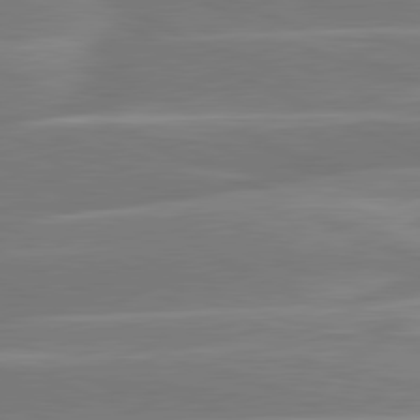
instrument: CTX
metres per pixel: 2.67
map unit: lApd
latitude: 81.1781
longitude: -130.9703
